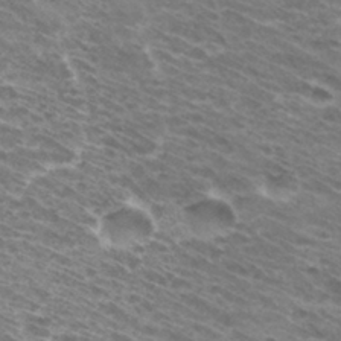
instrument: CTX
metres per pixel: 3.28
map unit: Hto
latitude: 32.3656
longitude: -42.4790
